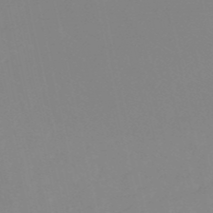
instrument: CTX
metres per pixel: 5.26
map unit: eHh
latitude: -53.3509
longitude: -25.1970
